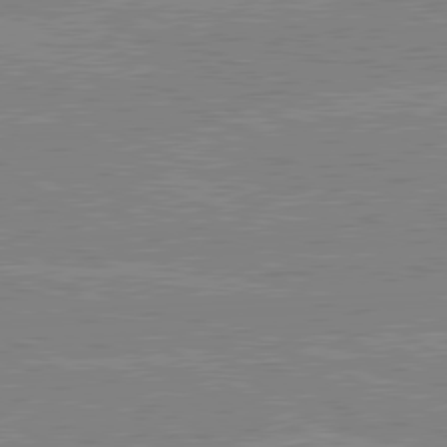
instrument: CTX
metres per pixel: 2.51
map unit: lApd
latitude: 80.2711
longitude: -125.3859
